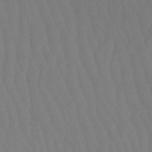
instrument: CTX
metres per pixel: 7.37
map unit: eHb
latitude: -50.6896
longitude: 77.1998
